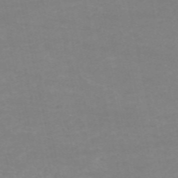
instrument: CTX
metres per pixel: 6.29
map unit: HNb
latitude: -53.7855
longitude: -34.1577
